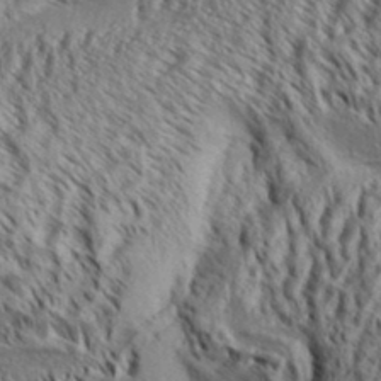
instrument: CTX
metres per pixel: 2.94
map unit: Aa
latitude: 33.3293
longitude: -137.0648
